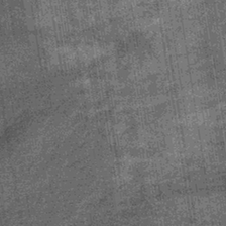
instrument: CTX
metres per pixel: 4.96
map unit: lHb
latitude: -39.8233
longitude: 66.2551
